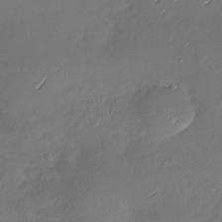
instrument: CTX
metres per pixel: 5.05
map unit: Nhu
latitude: -28.1984
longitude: -60.9702
